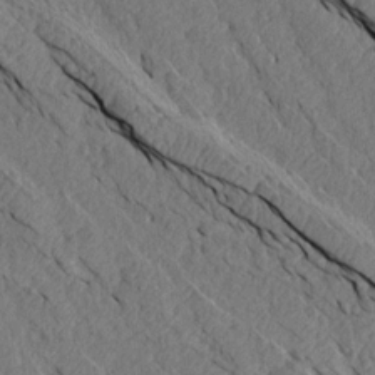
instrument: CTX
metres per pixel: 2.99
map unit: Aa
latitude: 14.8758
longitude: -146.1956
